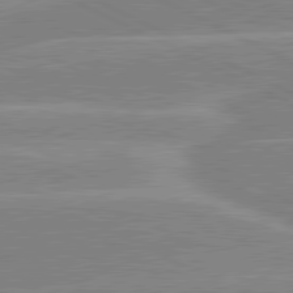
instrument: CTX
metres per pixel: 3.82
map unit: lApd
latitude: 80.8569
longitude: -125.3670
